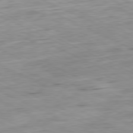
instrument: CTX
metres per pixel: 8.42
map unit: Ap
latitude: -81.1620
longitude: -72.1389
